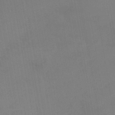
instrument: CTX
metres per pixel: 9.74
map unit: lHb
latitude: -41.7289
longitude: 77.2187
